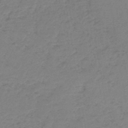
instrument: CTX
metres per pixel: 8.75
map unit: lHb
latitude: -44.8408
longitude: 69.8044
